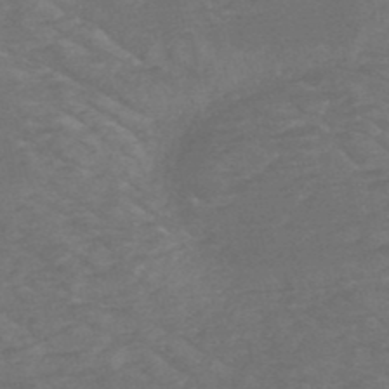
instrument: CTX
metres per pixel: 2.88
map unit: HNb
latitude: -49.9556
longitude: -47.5183
